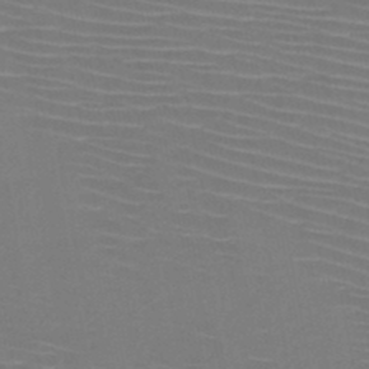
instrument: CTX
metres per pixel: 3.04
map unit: HNb
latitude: -46.7841
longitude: -42.3845
